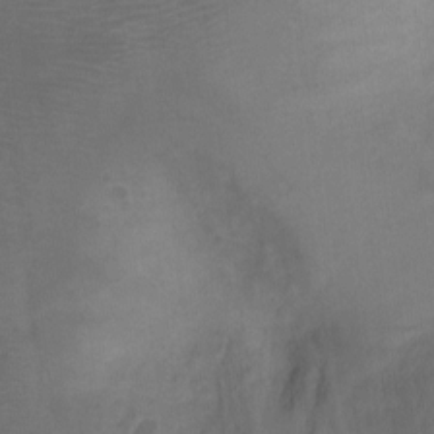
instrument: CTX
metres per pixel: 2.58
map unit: Ht
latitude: -4.2550
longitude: -19.6694
